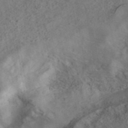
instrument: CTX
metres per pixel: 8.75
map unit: ANa
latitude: 41.8016
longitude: 16.8597
